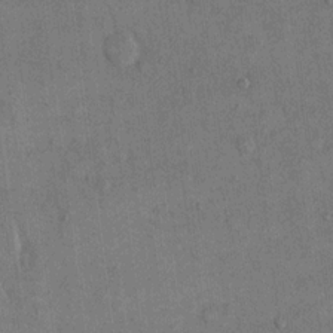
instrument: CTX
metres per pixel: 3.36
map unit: eHh
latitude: 15.3293
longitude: -68.1578
